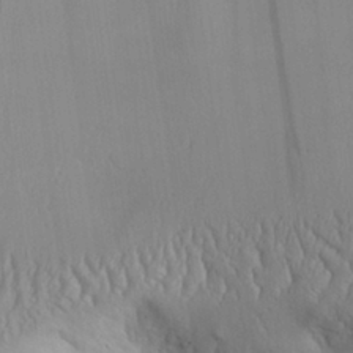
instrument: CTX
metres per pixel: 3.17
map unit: Aa
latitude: 28.3845
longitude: -144.9891
